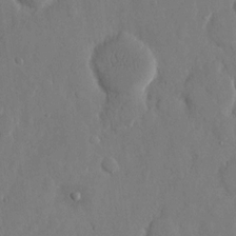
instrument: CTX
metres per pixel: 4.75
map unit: eHh
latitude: 14.3846
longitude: -69.7828
